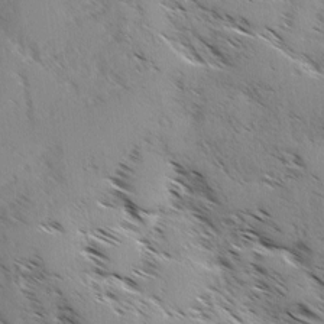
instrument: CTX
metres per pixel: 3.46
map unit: Ave
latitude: 0.4979
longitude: -111.1214
